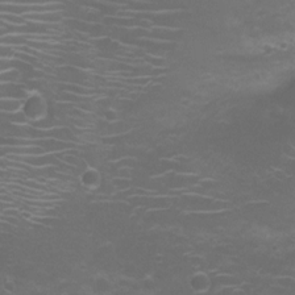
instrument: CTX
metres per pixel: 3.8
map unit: Nhu
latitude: 5.2915
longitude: -17.8017
